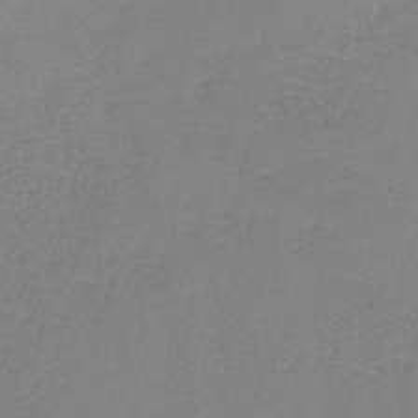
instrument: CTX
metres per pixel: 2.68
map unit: HNb
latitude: -33.8989
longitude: 53.7099
